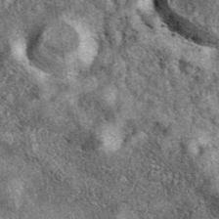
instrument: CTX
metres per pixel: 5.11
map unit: eAb
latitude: 39.5749
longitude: 108.5007
